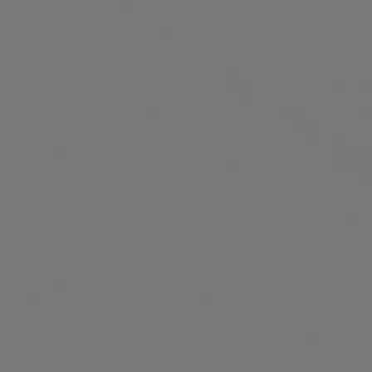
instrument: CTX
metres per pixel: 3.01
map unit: lApd
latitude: 79.0459
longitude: -175.8583
